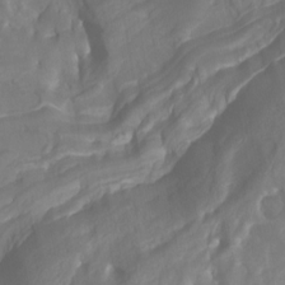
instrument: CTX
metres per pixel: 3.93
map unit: Htu
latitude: -12.9731
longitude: -70.5546
